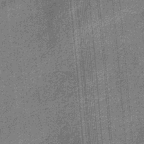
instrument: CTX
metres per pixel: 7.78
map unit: eHb
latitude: -32.3873
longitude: 73.7855
